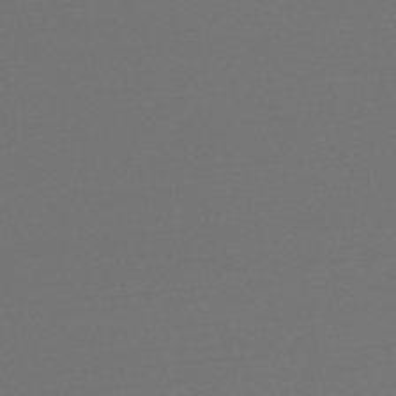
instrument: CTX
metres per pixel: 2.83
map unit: lHb
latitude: -46.9352
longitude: 66.5007
